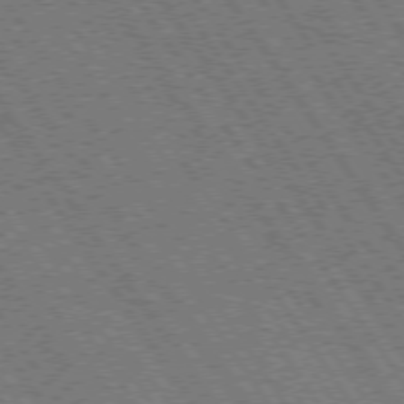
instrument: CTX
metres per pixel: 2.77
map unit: Hpe
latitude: 73.6694
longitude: -141.6693
